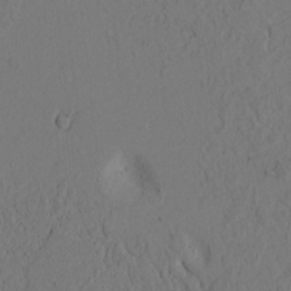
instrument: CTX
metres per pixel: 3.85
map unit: lAvf
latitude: 9.1025
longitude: 165.7478
